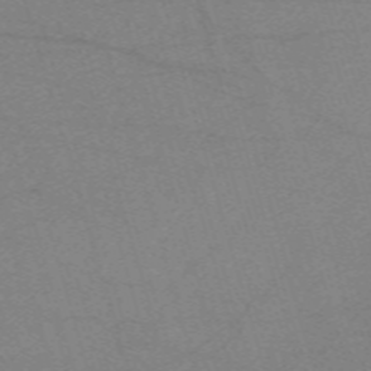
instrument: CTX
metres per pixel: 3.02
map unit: eHh
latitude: -61.5966
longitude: 54.1606
